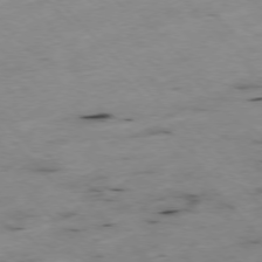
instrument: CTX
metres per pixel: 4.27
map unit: Ap
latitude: -76.8975
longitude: -60.5357
